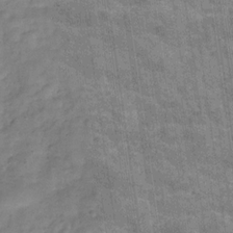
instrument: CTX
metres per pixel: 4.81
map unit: Hve
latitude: -30.0661
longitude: 93.2943
